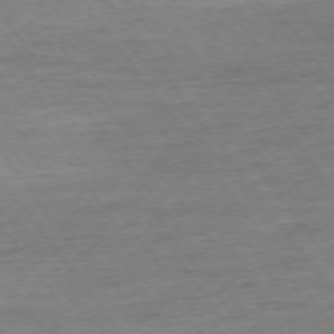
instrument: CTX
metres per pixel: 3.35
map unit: Ap
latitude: -74.9731
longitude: -82.7435
